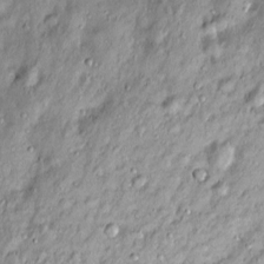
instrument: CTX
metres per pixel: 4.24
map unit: Htu
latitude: -5.0864
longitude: 159.1809
